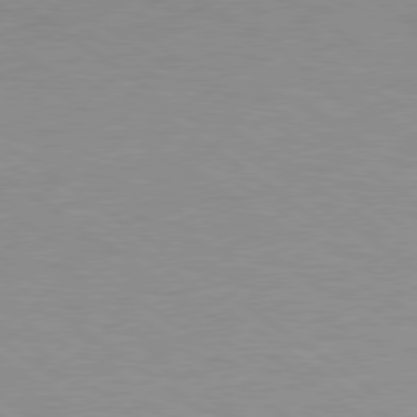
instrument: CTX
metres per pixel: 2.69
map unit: Hpe
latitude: 78.8380
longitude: -151.8583
